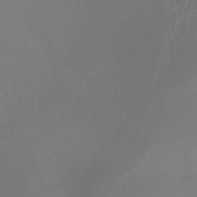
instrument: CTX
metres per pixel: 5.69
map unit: HNhu
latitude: -41.2754
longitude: 106.6330
